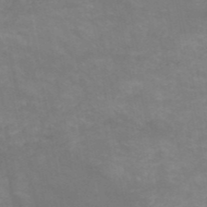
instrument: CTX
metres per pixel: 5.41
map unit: HNb
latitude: -52.0661
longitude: -39.7638
